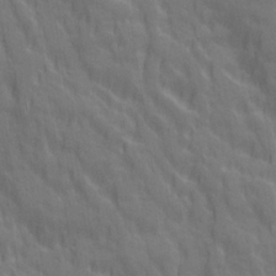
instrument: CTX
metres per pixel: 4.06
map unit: Ave
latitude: 20.2523
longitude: -134.2144
